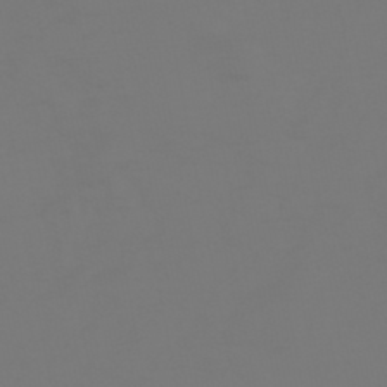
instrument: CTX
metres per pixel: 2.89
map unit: HNhu
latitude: -46.8408
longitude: 90.7275
